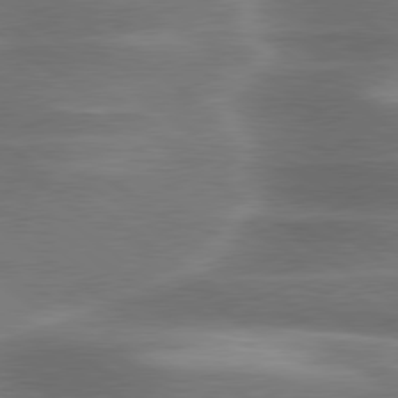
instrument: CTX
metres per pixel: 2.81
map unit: lApd
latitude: 79.8017
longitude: -119.0836
